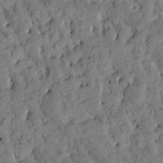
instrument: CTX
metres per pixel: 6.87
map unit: Htu
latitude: -3.5777
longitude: 173.7288
